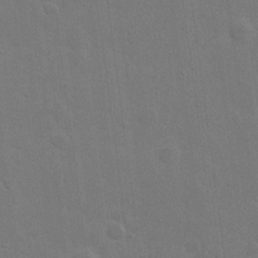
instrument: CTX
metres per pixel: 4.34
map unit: eHh
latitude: 21.6883
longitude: -62.4790
